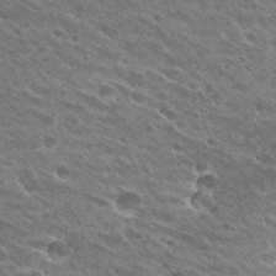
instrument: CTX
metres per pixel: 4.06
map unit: Hto
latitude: 27.6316
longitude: -41.9717
